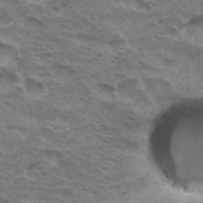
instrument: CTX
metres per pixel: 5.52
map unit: Hto
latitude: 33.1214
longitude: -46.4223
